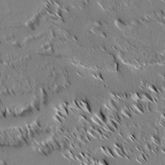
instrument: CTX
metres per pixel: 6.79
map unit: lAvf
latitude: 2.9136
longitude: -106.9136
